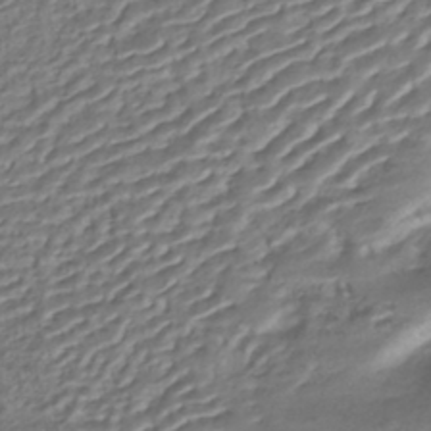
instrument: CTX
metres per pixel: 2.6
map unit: ANa
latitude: -43.0864
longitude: 108.8975
